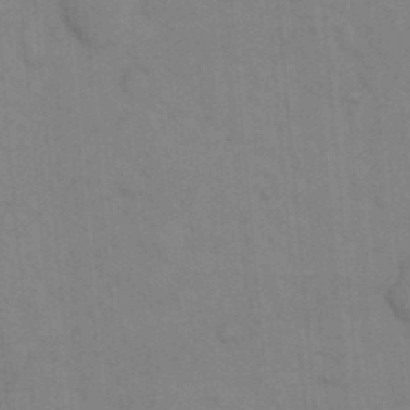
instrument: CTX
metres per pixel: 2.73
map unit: eHh
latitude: 18.5923
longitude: -64.1767
